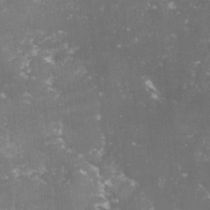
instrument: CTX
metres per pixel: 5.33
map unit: lHvf
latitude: -15.1054
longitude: -99.0836
